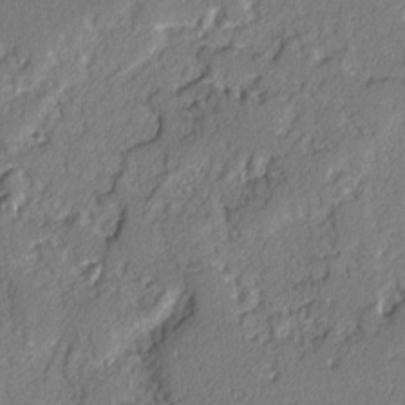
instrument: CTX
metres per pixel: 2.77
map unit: lAvf
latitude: -2.7463
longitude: -109.0647
